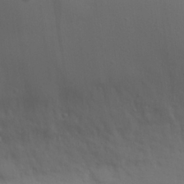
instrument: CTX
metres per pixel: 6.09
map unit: eHh
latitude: 25.6504
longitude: -69.8395
